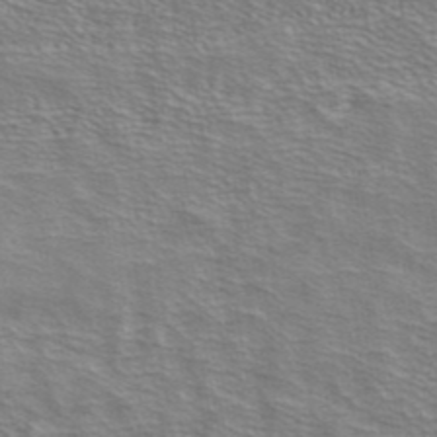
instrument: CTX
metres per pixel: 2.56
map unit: ANa
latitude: 39.9339
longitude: 21.2754
